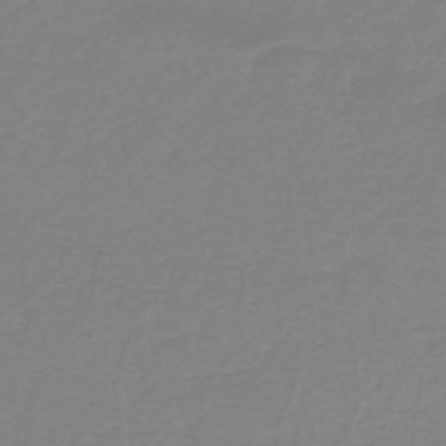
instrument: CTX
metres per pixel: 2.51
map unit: HNb
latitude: -45.1809
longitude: 54.1228
